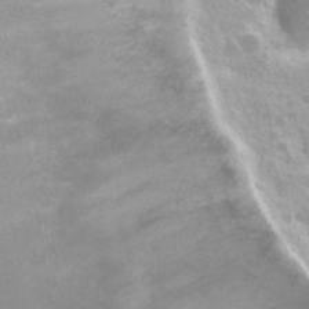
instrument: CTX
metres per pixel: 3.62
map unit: Nhu
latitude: 27.7072
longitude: -50.5545
